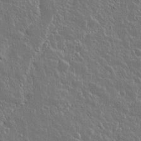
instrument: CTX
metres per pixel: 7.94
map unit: lAvf
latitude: 14.7058
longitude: -127.8395
